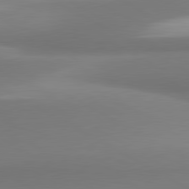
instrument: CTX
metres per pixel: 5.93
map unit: lApd
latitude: 80.4412
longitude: 173.9178
